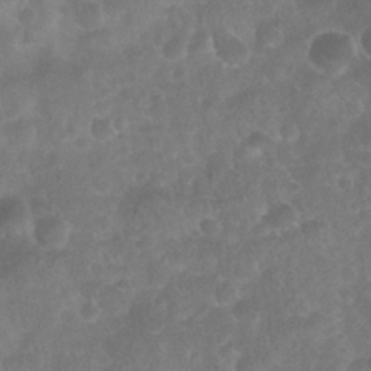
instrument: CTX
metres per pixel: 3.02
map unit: Nhu
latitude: 27.6694
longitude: -63.1970
